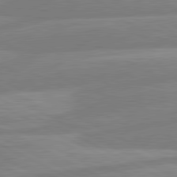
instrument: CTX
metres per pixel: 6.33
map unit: lApd
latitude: 80.8380
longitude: -169.3860
